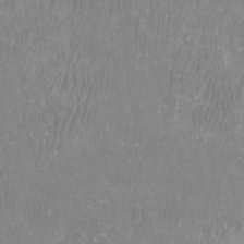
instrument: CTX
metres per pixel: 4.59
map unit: Htu
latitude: -8.7652
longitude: -76.0633
